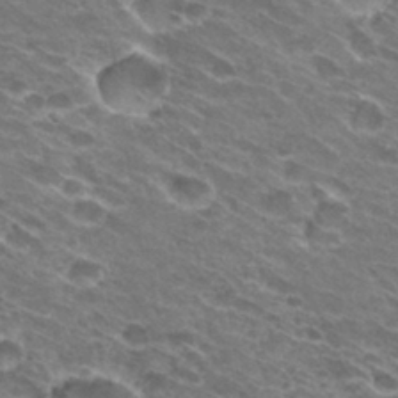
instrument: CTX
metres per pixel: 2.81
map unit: Hto
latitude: 31.2537
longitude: -43.8772
